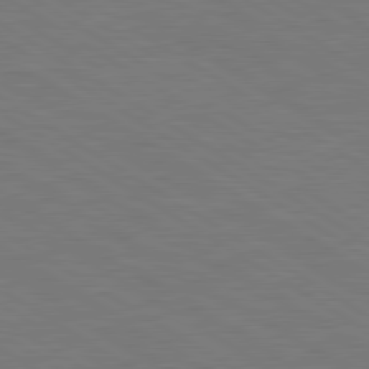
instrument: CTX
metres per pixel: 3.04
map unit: lApd
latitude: 79.8017
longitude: -126.1767
